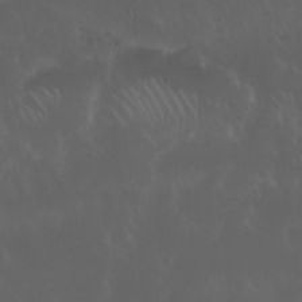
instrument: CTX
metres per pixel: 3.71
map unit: Nhu
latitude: 30.1956
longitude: -58.7435
